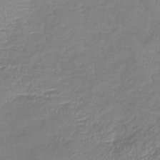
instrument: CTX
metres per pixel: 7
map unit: lHb
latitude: -41.3698
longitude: 74.9731
